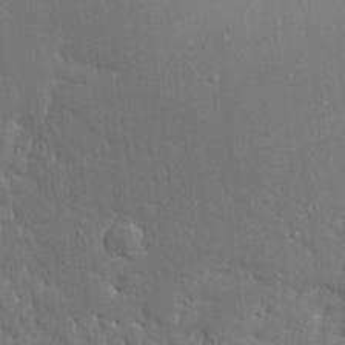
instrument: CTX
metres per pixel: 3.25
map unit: Ave
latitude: 17.5560
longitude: -140.9891
